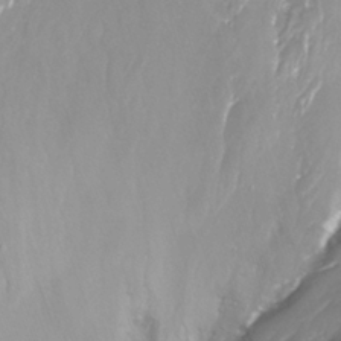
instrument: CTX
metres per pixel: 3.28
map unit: Nhu
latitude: -9.3132
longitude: -76.9702
